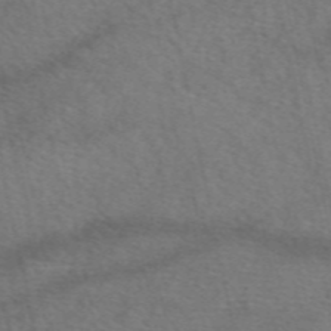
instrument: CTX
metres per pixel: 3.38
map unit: eAb
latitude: 50.4979
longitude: 110.8408
